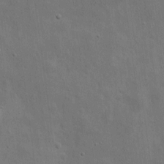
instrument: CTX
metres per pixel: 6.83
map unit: eHh
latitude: 7.7072
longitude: -72.4979
